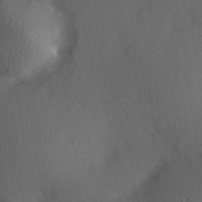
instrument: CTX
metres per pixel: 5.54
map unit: Hve
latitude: 13.5182
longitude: -90.1956
